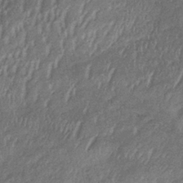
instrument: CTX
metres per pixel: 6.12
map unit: lHb
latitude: -34.8597
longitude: 68.9919
